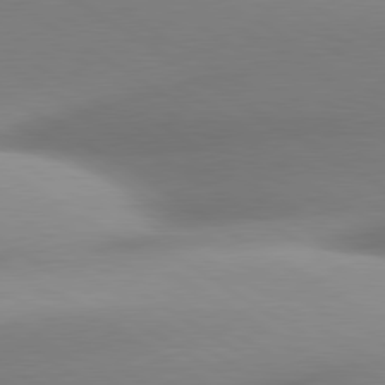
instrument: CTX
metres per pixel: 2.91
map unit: lApd
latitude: 80.2522
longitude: -161.2537
